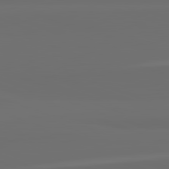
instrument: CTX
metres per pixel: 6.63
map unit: lApd
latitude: 82.6112
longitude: 163.9178
